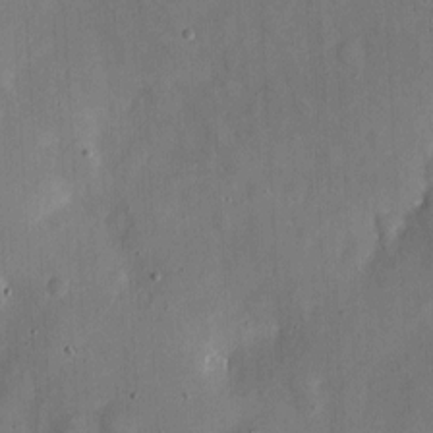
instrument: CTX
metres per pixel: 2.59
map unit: eHh
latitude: 5.0836
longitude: -68.8569
